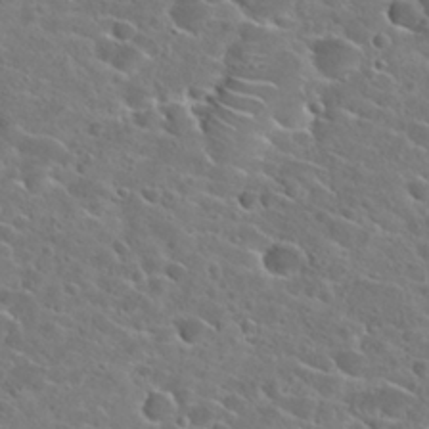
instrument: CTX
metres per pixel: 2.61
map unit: Hto
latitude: 24.5167
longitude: -45.3670
